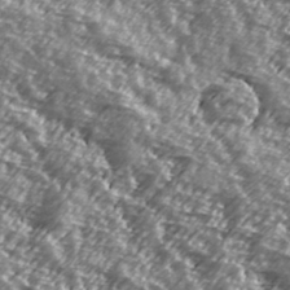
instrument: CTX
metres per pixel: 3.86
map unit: Hve
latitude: 31.8773
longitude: 149.8045
